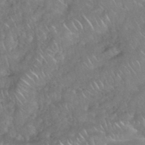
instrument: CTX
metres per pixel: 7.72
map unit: eHh
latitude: 38.8947
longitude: -58.7246
